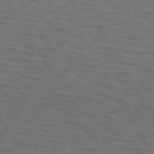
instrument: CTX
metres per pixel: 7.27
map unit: lApd
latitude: 73.1026
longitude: -73.7828
